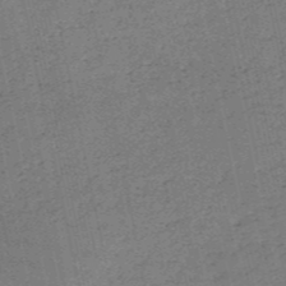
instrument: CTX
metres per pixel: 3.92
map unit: HNb
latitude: -53.7666
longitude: -39.6505
